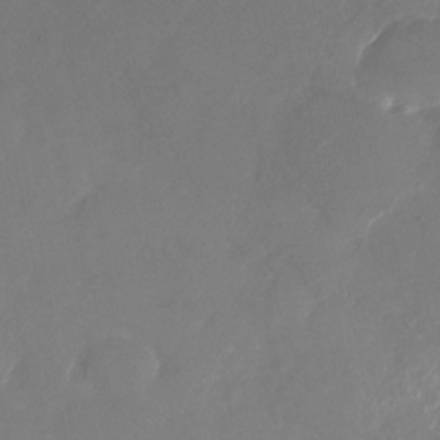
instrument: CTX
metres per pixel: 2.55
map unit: Nhu
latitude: -28.6519
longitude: -70.7246
